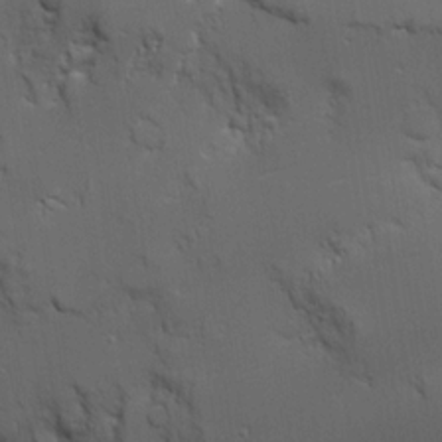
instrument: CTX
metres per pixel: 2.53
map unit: Aa
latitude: 18.8002
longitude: -125.3292
